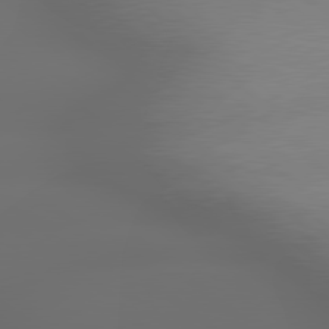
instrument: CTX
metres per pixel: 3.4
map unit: lApd
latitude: 79.3104
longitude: -163.1970
